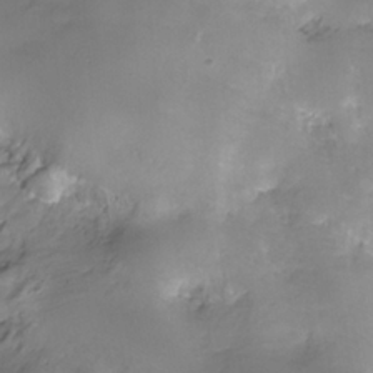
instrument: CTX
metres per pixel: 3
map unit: HNhu
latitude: -27.2187
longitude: 75.2943
